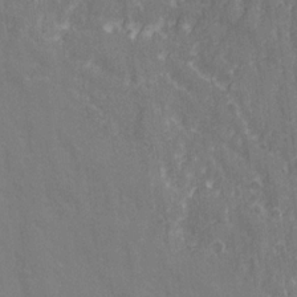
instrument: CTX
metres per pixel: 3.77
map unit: Ave
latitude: 21.0837
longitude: -134.0444
